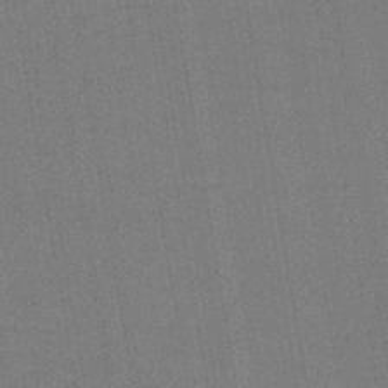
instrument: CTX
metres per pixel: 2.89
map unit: lHb
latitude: -42.7463
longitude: 62.7085
